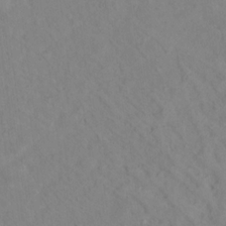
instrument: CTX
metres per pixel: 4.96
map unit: Nhu
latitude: 13.3482
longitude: -36.2523
